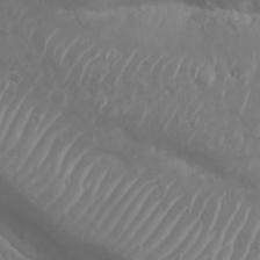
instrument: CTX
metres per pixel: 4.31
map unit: Nhu
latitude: 26.0255
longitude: -61.7449
